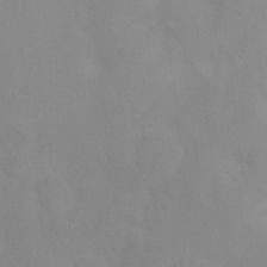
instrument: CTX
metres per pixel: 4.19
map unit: Ht
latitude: 2.6301
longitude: -25.1781
